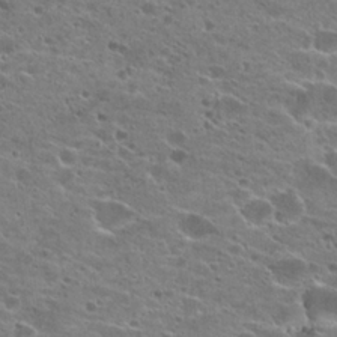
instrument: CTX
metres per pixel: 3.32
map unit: Hto
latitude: 21.9528
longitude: -41.9717
